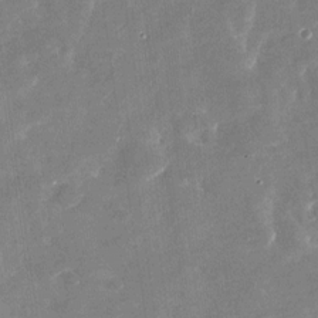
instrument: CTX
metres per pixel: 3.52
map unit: Nhu
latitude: -28.7652
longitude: -76.2522
